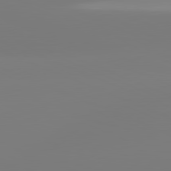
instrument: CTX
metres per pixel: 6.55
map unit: lApd
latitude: 81.4615
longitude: -159.4049
